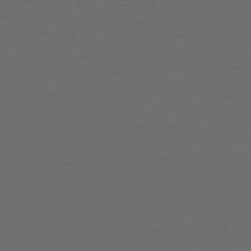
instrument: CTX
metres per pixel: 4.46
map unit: Hpe
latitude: 76.7246
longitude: -168.4601
